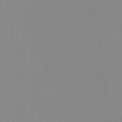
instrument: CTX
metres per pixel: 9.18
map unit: HNhu
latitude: -2.2550
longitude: -7.1970
